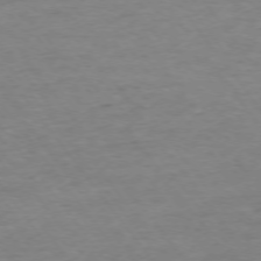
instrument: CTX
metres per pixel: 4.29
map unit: Ap
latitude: -75.4077
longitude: -85.0459
